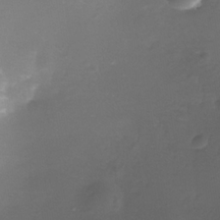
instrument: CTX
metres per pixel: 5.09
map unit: Nhe
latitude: -35.8611
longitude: -117.7828
